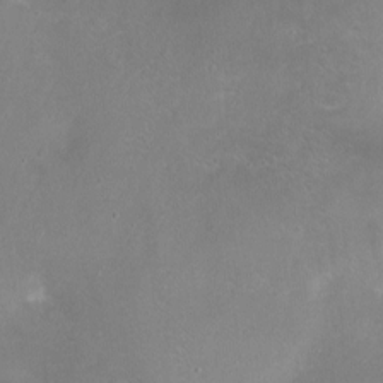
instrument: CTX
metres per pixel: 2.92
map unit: Nhu
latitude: -14.1417
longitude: -40.2900
